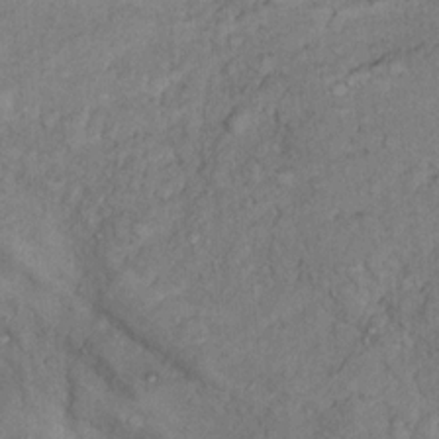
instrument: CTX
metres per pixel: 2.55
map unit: Nhu
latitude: 13.4993
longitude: -28.5546
